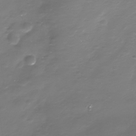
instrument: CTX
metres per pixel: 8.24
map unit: Nhe
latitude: -35.3699
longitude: -90.1578
